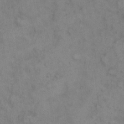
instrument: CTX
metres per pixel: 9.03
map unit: eHh
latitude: 9.2537
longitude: -63.2159
